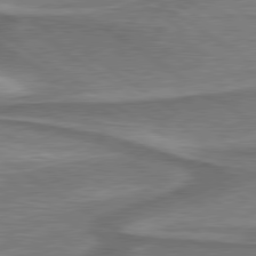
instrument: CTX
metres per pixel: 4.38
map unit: lApd
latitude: 79.7639
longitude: 171.0298
